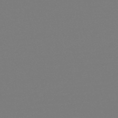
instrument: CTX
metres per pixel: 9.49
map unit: eHb
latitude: -49.8989
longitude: 77.8233
